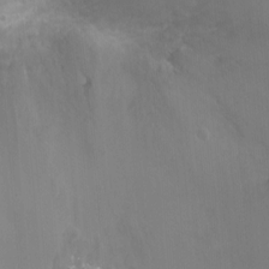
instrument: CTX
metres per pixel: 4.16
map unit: Ht
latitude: -0.9920
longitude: -17.4993
